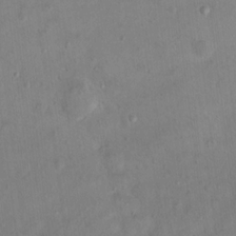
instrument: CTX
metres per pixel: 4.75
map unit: Hto
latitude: 12.9892
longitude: -36.5357
